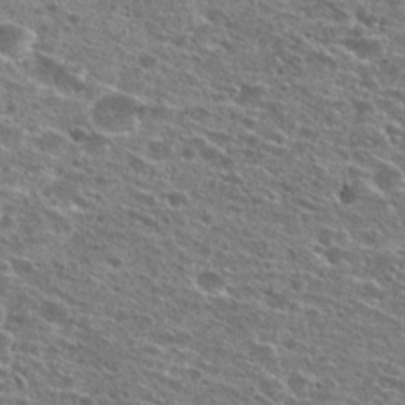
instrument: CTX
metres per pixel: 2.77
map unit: Hto
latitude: 25.8772
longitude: -47.2537
